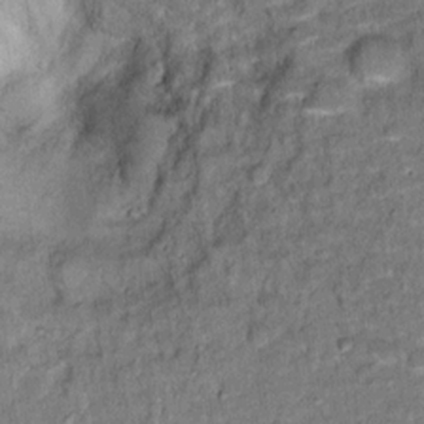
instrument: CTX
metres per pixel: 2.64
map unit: Hto
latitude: 15.2159
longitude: -38.4601
